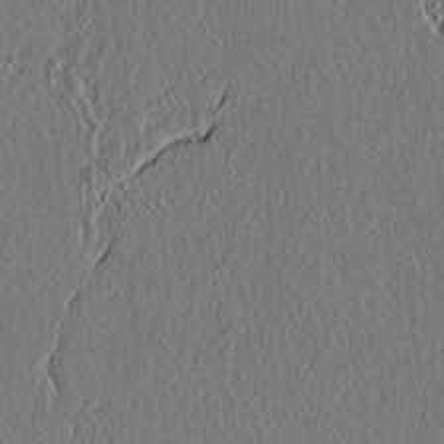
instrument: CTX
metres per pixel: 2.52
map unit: lAvf
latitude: 7.3671
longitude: 167.3132
